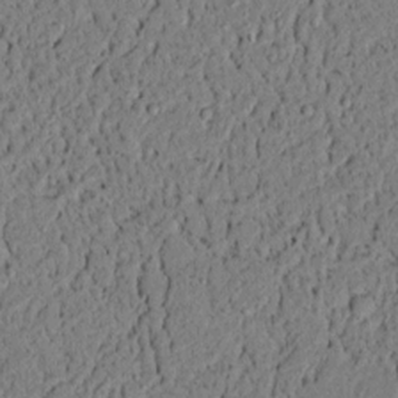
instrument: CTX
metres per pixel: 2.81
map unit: lAvf
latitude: 5.7261
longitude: 167.6155
